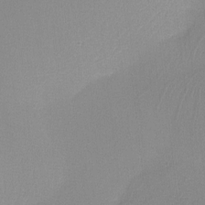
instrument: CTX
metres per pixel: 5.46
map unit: lHvf
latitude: -10.8975
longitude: -99.8583
